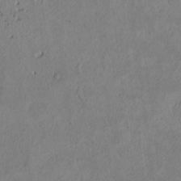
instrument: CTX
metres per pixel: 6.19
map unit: Htu
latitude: 2.4034
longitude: 149.5588
